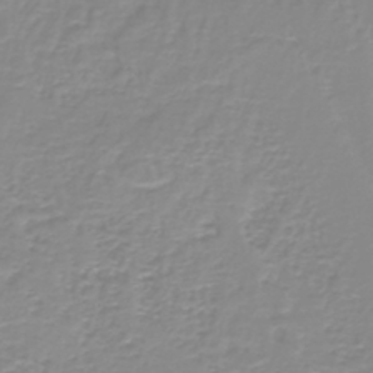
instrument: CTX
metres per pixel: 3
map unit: lHb
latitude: -44.0661
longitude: 54.3117
